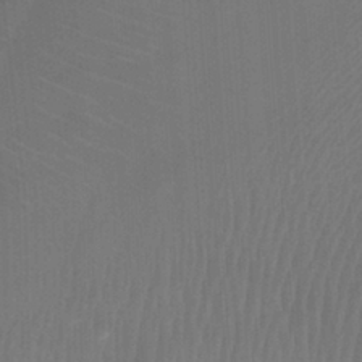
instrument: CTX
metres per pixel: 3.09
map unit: Ht
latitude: -3.8233
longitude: -27.4049
